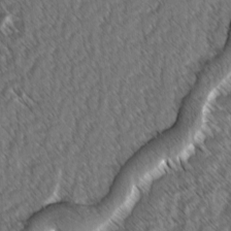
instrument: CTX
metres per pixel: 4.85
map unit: lAvf
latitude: -3.2186
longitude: -114.3278
